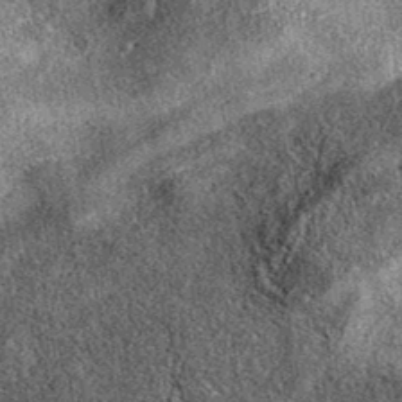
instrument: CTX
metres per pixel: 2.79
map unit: eAb
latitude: 37.7827
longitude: 108.9164
